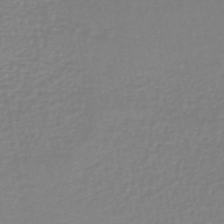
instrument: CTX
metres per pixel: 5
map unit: lHb
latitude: -44.1984
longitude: 65.8423
